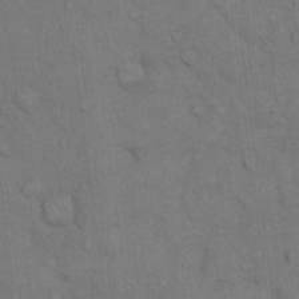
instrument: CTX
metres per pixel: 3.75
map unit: Hto
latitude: 10.4223
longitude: -61.2348
